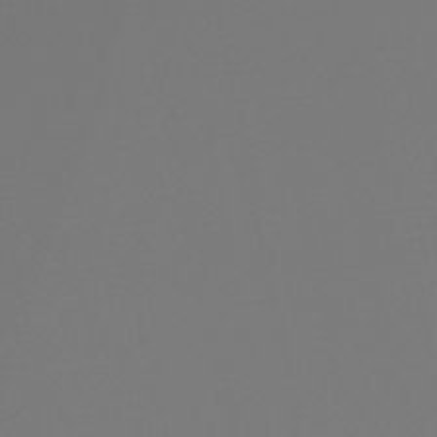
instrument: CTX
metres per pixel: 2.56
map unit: lHb
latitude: -47.2187
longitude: 59.6721
